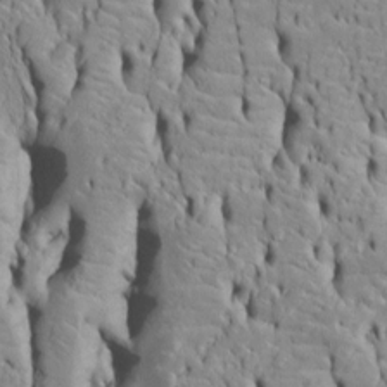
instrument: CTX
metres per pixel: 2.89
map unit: Htu
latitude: -5.1620
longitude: 152.2550
